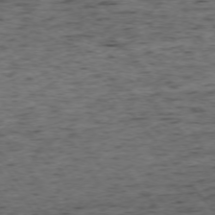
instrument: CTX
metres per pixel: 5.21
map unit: Ap
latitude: -75.2754
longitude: -90.8002
